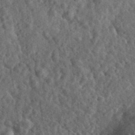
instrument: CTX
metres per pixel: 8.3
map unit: eHh
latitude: 34.9513
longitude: -79.0648
